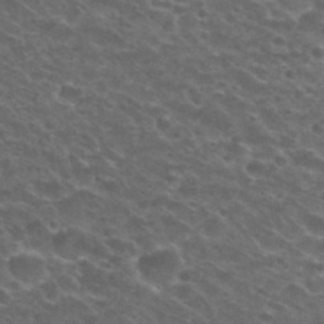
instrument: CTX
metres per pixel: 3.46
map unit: Nhu
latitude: 29.5371
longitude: -49.0269
